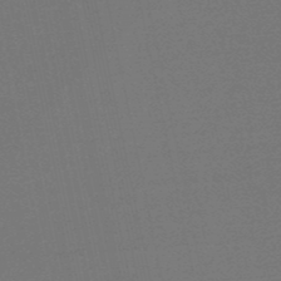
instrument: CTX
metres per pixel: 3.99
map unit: eHb
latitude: -50.5763
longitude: 71.8234
